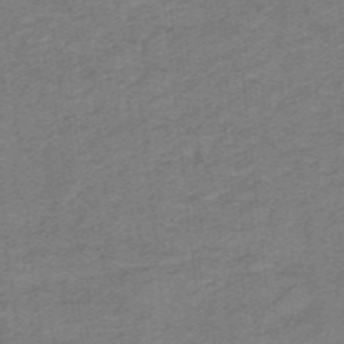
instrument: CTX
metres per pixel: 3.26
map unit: lHb
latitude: -41.0297
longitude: 54.0283
